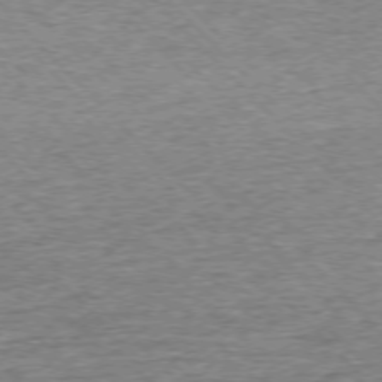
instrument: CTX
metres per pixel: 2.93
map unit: Ap
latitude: -76.1984
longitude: -92.0255
